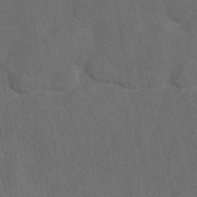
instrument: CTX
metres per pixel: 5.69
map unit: eAb
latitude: 43.8394
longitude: 109.6155
